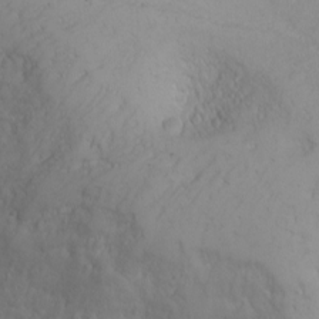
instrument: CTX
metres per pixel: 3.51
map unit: Nhu
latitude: -4.8786
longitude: -80.9325
